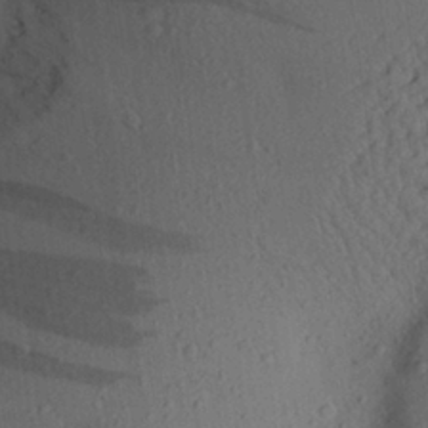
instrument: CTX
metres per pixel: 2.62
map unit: Aa
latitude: 26.8002
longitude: -146.5735
